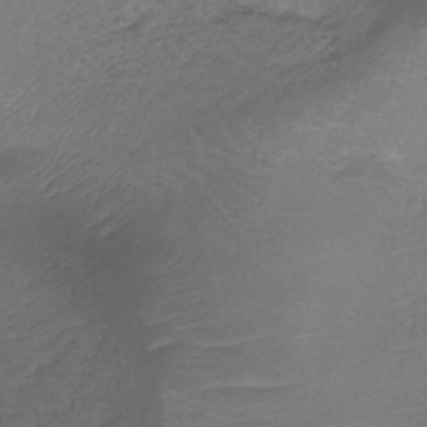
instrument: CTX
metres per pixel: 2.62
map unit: lHb
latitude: -39.8234
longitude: 75.5399
